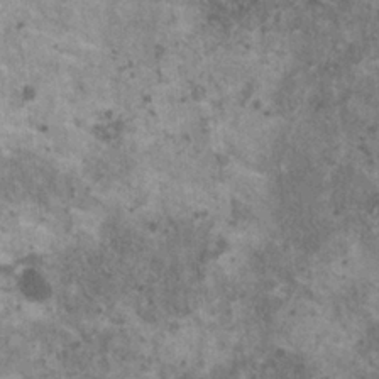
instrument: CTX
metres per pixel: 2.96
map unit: HNhu
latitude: 2.2900
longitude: 4.3306
